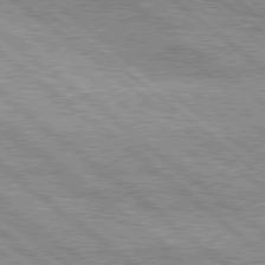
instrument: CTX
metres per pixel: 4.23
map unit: Hpe
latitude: 78.4790
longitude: -120.6113
